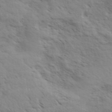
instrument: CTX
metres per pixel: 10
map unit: eHh
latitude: 36.3467
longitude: -139.0458
